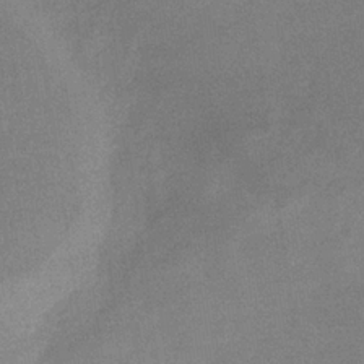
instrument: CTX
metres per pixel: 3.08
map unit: eHb
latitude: -33.1243
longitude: 67.9367
